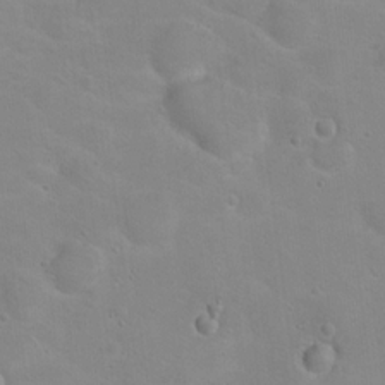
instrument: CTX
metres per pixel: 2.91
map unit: Hto
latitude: 16.9325
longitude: -39.1025
